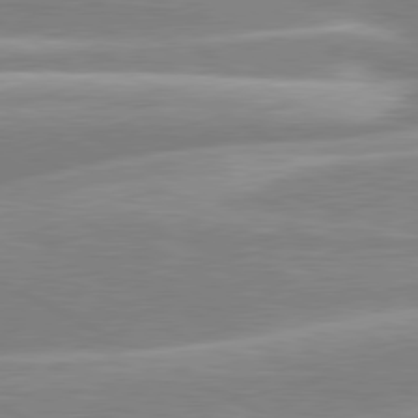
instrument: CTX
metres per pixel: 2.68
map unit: lApd
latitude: 80.2711
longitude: -130.1389
